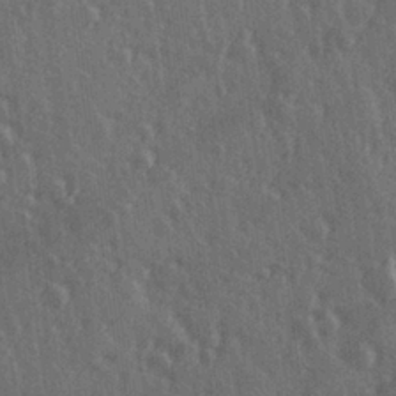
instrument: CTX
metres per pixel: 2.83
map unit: Hve
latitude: 26.9514
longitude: 146.9919
